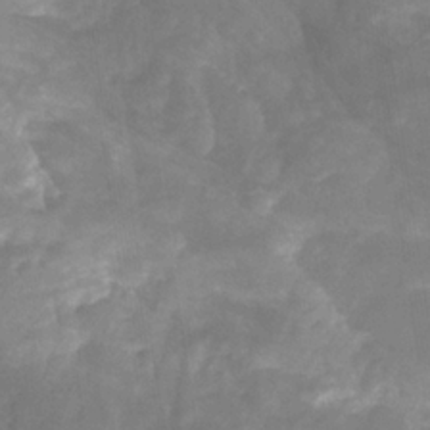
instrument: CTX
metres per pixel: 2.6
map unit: eHb
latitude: -29.5588
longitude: 69.7666
